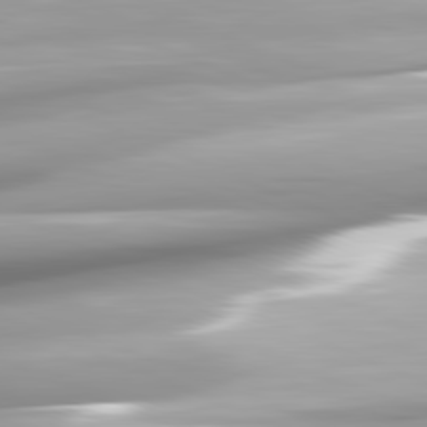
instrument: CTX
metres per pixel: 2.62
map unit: lApd
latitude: 81.8205
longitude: -147.2726
